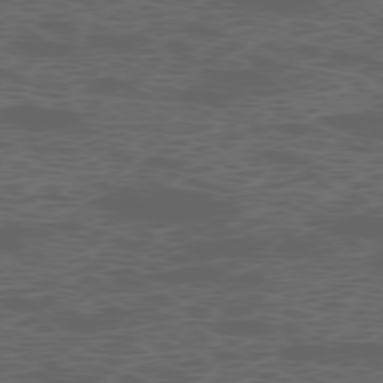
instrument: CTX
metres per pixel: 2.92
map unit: Ap
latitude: -77.1998
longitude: -75.7450
